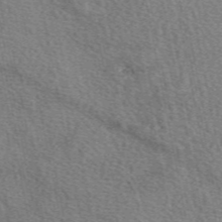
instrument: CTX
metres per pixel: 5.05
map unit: eAb
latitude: 49.7072
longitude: 113.9556
